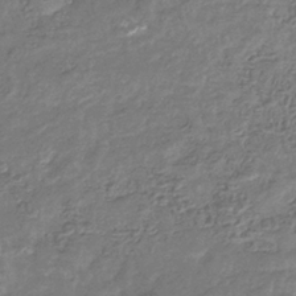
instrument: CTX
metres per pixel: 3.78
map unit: eHb
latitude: -34.9920
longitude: 80.2173
